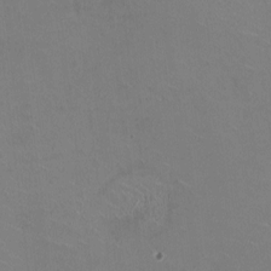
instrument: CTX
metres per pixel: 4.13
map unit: HNhu
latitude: -1.9367
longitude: -2.0633
